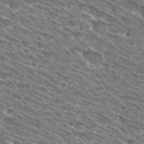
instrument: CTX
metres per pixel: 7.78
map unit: Hto
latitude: 30.1200
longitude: -45.7827
